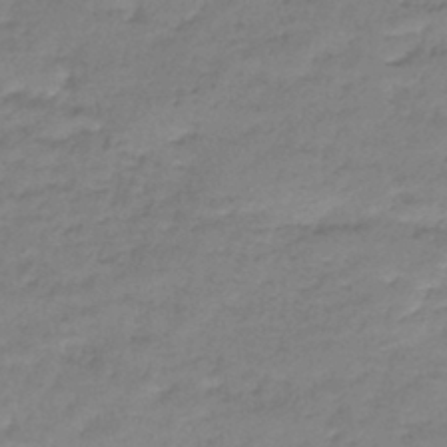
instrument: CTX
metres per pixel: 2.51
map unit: lHb
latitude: -42.7463
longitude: 58.8219
